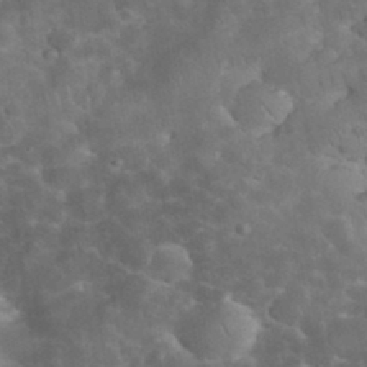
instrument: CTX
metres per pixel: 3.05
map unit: eHh
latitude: 34.1955
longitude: -65.3860
